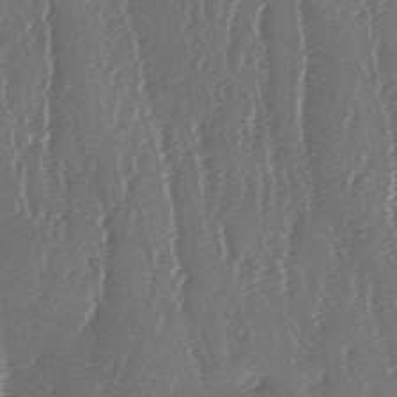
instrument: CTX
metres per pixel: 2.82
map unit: lAa
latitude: -7.1053
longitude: -129.5560
